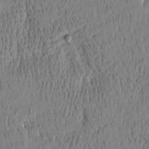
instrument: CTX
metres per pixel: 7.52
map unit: Htu
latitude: -4.6896
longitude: 175.3320
